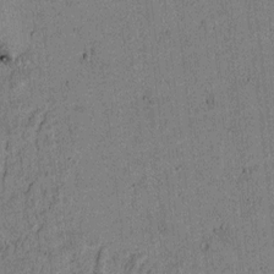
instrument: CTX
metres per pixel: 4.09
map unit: lAvf
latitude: 4.6679
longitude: 168.3495
